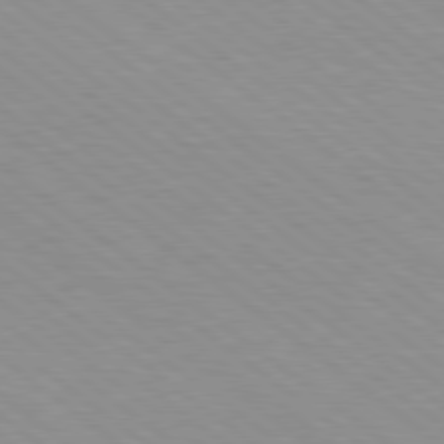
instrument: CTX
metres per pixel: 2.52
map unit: Hpe
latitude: 78.7247
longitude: -121.8773
